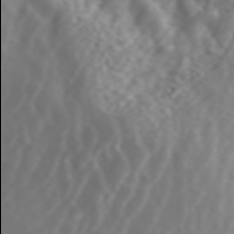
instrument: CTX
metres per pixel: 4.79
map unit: ANa
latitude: 44.3656
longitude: 22.0094
